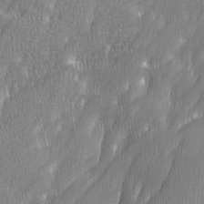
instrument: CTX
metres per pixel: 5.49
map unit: Ave
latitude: 9.5371
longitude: -105.8962
